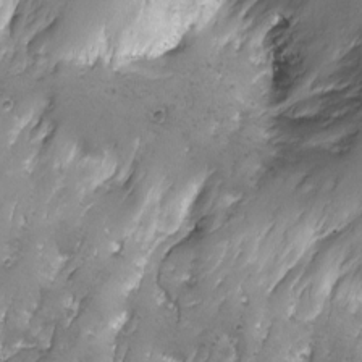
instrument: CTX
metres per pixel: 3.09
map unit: Ave
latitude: -7.7855
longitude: -119.1025
